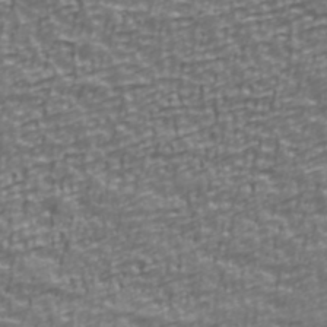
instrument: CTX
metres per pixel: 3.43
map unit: Ave
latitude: 40.8946
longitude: -112.9703
